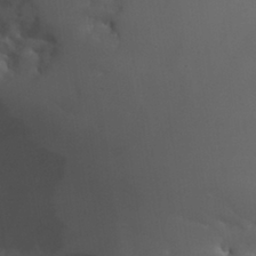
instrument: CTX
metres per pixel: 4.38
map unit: Nhu
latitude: 30.3279
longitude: -57.3103
